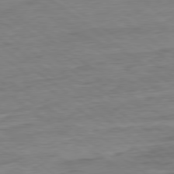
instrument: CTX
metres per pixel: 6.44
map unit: Ap
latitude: -80.0283
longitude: -80.4790
